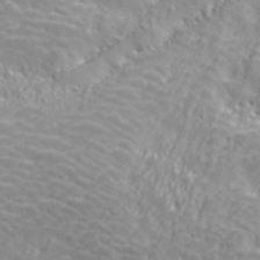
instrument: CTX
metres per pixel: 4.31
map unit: ANa
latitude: 40.3845
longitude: 24.7463
